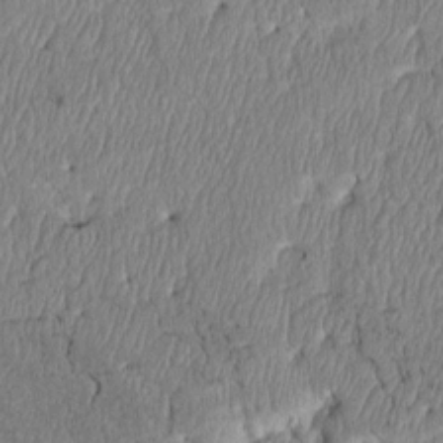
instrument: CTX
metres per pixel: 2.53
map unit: Htu
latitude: 4.0444
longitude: 151.0297
